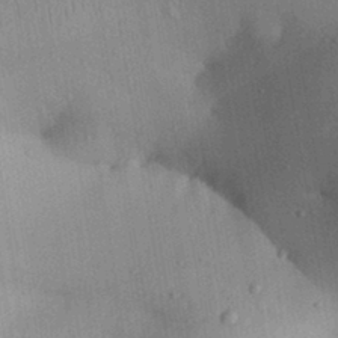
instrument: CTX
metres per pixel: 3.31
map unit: Aa
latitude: 29.1970
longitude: -146.8758
